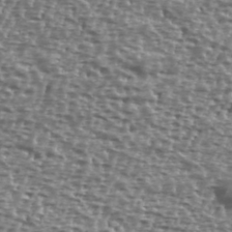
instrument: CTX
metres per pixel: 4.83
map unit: Ave
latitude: 40.3845
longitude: -111.8017
